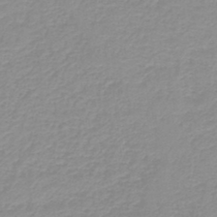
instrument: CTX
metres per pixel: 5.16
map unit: HNb
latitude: -44.4629
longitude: 53.5399
